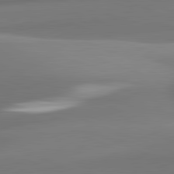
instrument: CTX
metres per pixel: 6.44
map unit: lApd
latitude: 81.9528
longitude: 141.2943
